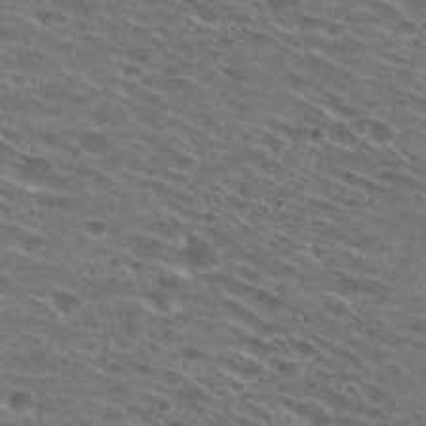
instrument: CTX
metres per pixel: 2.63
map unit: Hto
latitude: 29.5560
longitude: -46.7058
